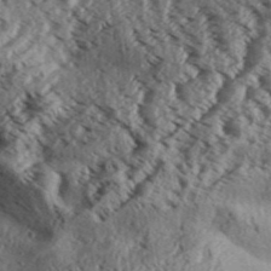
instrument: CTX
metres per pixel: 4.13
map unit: Aa
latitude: 31.4238
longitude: -137.1026
